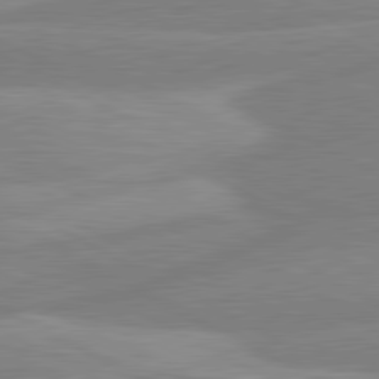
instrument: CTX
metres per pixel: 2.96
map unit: lApd
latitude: 80.8758
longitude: -168.5357
